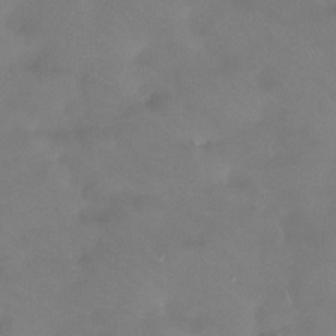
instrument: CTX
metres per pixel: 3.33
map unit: Htu
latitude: -14.0283
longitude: -46.5168
